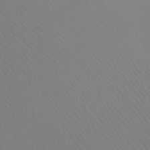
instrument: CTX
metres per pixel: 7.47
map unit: Ht
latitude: -8.4062
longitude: -37.5560
